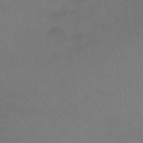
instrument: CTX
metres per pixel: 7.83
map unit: Ht
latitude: -8.5007
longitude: -37.8961
